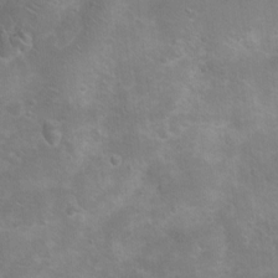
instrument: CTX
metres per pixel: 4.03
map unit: Nhu
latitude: 9.1592
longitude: -22.3656
